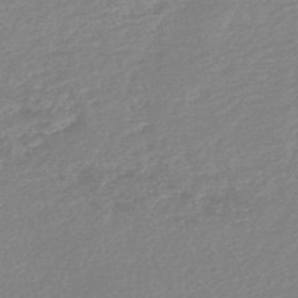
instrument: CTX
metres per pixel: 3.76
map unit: HNb
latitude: -48.5007
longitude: 58.0283
